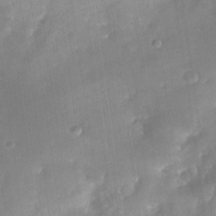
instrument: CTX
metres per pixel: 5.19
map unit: Nhe
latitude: -29.2565
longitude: -110.4979
